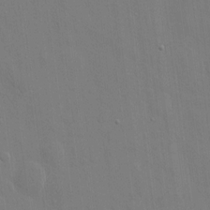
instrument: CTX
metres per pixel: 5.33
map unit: eHh
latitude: 12.8380
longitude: -70.3656
